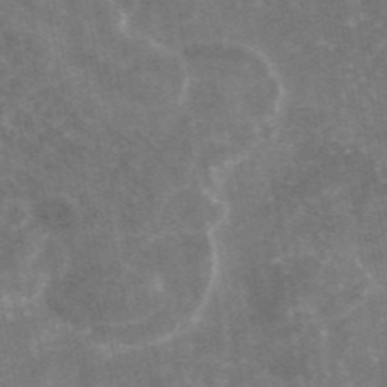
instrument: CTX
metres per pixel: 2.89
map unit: eAb
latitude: 45.7260
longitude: 119.7856
